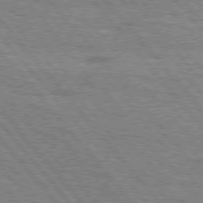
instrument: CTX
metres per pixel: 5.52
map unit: Hpe
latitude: 75.6883
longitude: -153.7639
